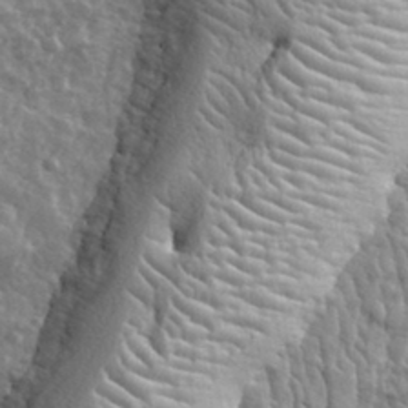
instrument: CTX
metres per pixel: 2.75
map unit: eHh
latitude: 32.0255
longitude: -79.4238
